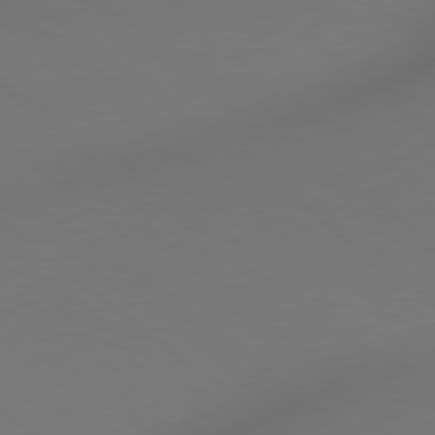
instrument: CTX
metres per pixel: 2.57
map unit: lApd
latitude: 78.9136
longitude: 175.3698
